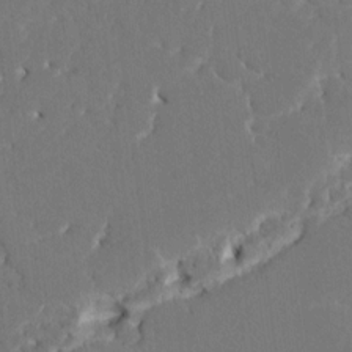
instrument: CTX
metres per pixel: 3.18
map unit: HNhu
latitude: 7.0647
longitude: -5.3293
